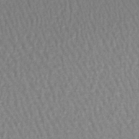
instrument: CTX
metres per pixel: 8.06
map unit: lHb
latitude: -44.2551
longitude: 73.5777
